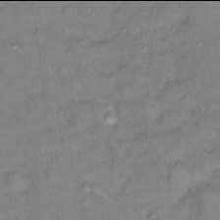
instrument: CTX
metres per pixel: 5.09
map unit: Hto
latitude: 17.9906
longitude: -39.0458
